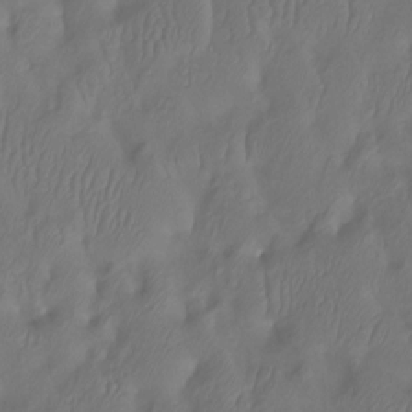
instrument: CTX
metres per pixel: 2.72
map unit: Htu
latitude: -14.2173
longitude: -47.3104
